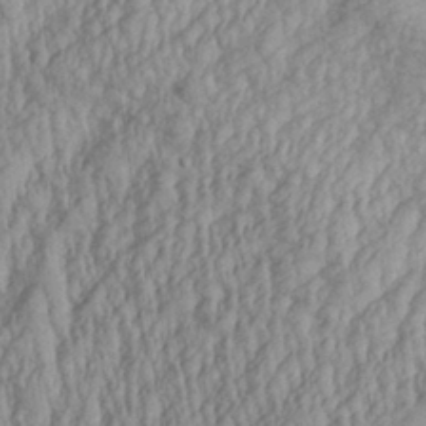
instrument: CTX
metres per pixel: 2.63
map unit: Aa
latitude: 29.5560
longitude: -138.1767
